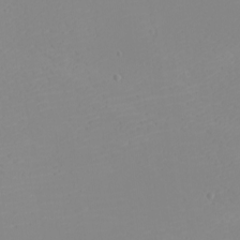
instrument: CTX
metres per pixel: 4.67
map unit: eHh
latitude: -5.6722
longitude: -85.6316
